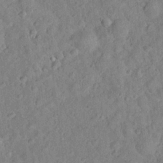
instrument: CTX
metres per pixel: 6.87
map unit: Hto
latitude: 17.3104
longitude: -52.7435
